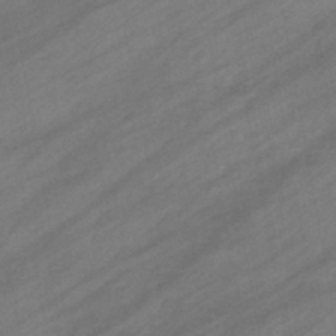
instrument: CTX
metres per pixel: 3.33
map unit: eHb
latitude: -44.5196
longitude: 85.7855
